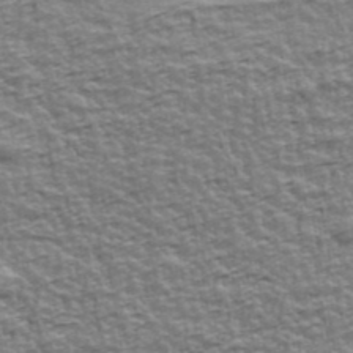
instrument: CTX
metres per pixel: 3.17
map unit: Ave
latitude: 42.5546
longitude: -112.2144
